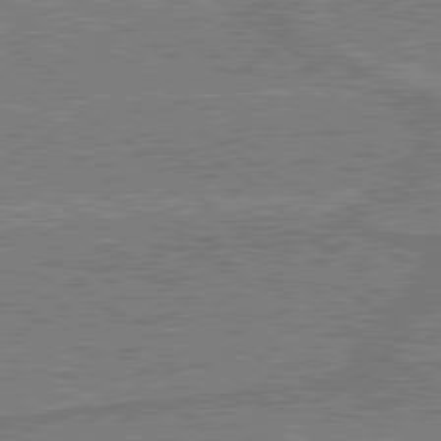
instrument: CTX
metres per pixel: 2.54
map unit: lApd
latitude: 79.7450
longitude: 170.1417
